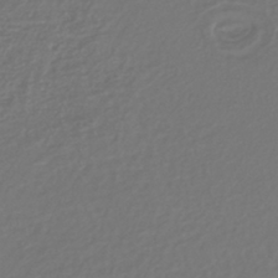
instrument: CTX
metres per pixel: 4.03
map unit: lHb
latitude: -42.6896
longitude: 69.7099
